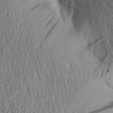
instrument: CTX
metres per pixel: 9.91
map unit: Aa
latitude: 29.3859
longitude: -135.3481
